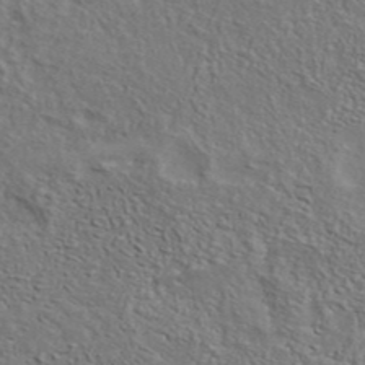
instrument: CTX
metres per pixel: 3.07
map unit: ANa
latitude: 40.1955
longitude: 29.7667
